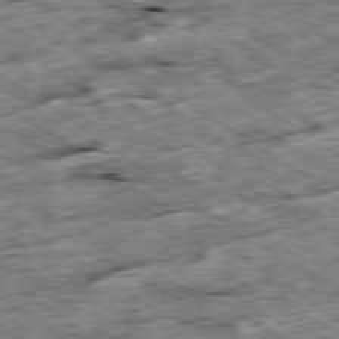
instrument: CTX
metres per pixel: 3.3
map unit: Ap
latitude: -79.8233
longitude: -86.0822
